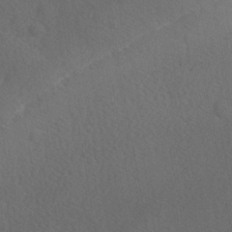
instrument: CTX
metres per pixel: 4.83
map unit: Ave
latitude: -8.4062
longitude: -121.0648
